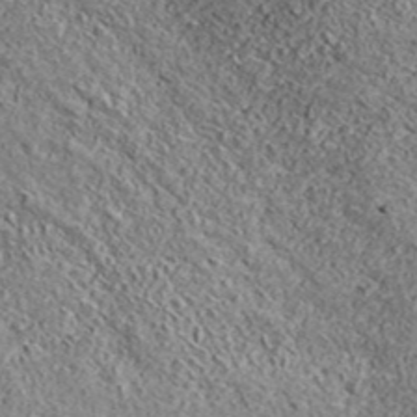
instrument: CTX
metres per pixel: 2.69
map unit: ANa
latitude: 42.8569
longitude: -88.9514
